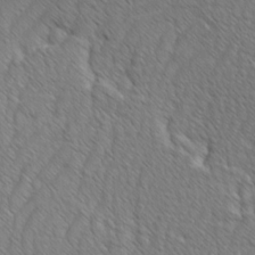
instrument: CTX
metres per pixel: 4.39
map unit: Ave
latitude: -1.6533
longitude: -113.4237
